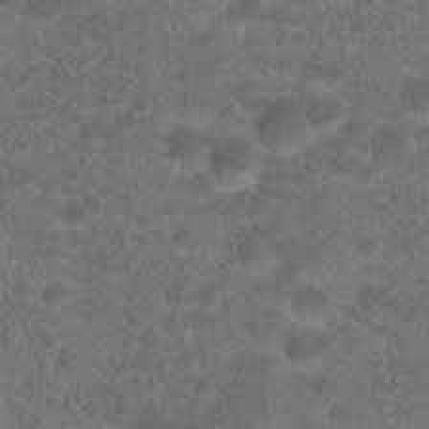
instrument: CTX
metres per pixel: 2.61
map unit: Hto
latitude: 19.4426
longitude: -39.2726
